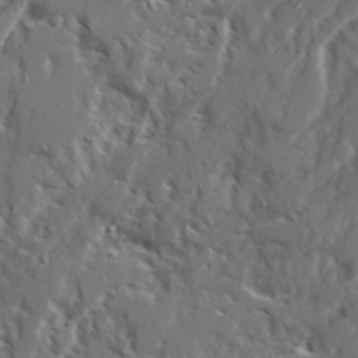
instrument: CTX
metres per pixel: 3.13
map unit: Ave
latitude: 22.7435
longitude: -131.2348
